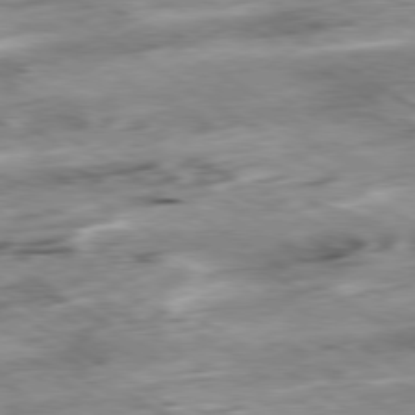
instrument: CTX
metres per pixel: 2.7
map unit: Hpe
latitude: -79.4643
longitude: -20.9703
